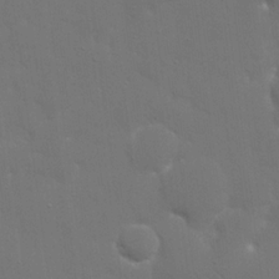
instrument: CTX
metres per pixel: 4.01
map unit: eHh
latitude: 19.6694
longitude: -66.9135
